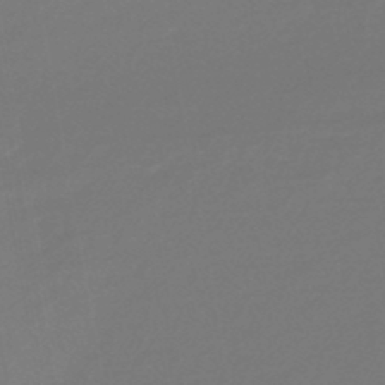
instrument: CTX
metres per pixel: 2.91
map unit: eHb
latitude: -47.3509
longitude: 88.4629
